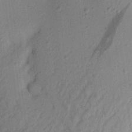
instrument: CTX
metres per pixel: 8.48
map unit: Aa
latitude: 21.6316
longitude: -147.6316
